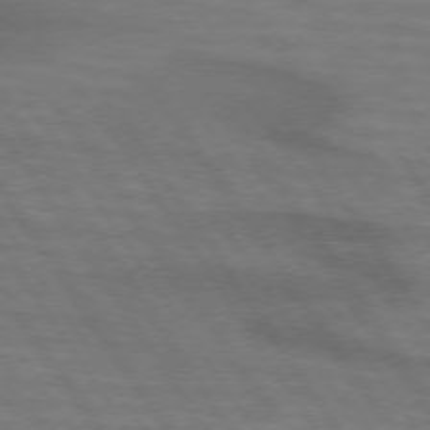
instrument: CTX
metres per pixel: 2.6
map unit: lApd
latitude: 73.9717
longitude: -63.4994
